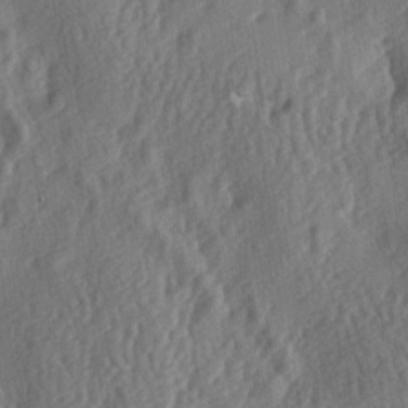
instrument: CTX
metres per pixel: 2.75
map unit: lAa
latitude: -7.4076
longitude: -127.0270
